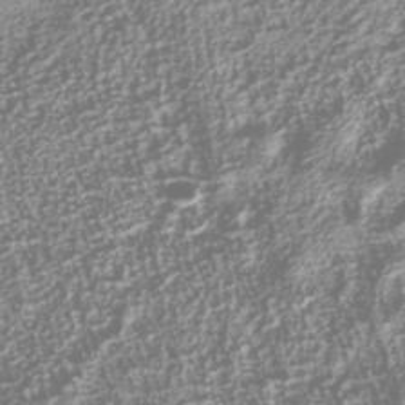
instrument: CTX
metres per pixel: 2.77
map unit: Nhu
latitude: -40.5385
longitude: -83.8016
